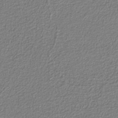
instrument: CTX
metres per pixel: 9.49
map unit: eAb
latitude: -38.1417
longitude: 52.5006
